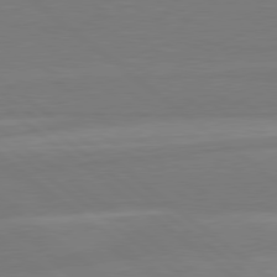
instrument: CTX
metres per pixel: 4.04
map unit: Hpe
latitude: 79.1026
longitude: -148.0822
